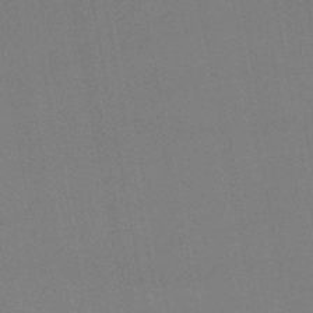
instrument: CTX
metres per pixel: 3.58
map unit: lHb
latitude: -46.4440
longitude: 70.5952
